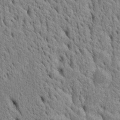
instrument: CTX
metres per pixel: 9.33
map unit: Htu
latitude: -4.5196
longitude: 152.6896
